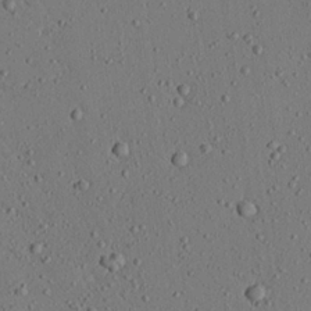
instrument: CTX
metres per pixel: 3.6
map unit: Aa
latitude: 22.4034
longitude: -140.3278
